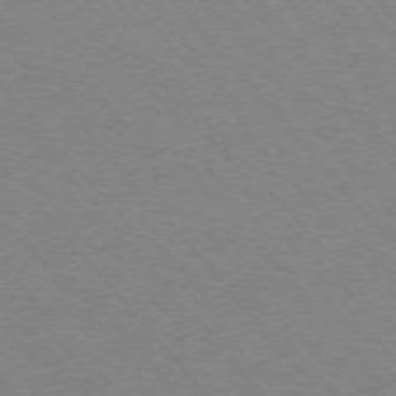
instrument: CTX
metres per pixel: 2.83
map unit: Ap
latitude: -75.7478
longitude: -63.7261
